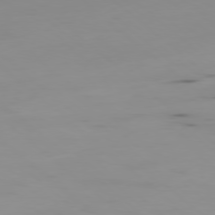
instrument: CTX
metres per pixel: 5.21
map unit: Hpe
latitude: -78.7463
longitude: 15.5399
